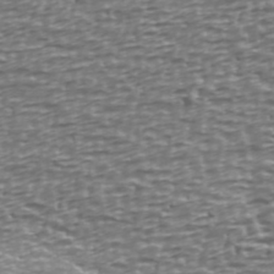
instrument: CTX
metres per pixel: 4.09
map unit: Ave
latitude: 40.4034
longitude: -112.8758
